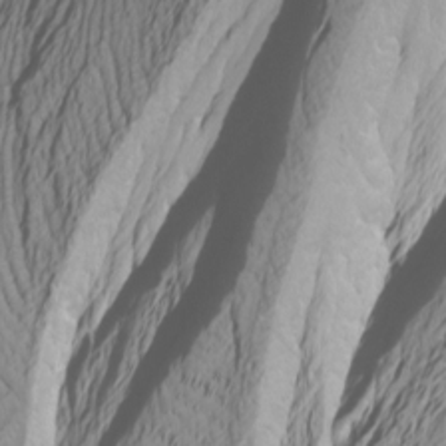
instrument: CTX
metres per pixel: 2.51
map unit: Htu
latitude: -3.8422
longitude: -72.3657
